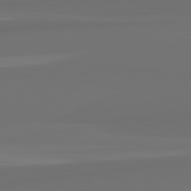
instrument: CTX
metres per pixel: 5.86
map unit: lApd
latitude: 82.7624
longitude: 165.5399
